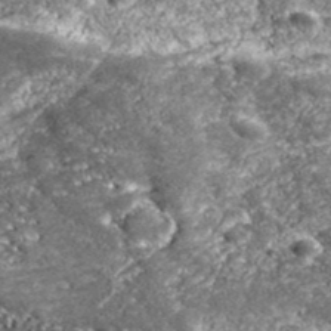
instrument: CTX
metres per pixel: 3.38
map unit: eHh
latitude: 42.8569
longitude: -89.6883
